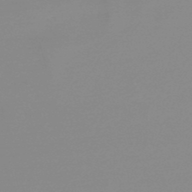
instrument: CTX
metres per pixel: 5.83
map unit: lHb
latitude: -48.1606
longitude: 68.0661
